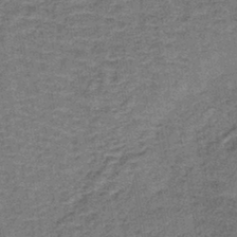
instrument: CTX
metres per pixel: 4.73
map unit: lHb
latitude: -40.9164
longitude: 58.6329
